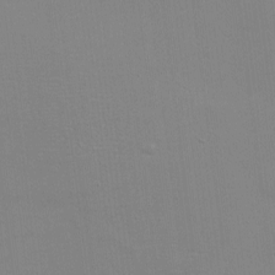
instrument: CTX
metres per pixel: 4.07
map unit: eHh
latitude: -3.0108
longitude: -80.3467
